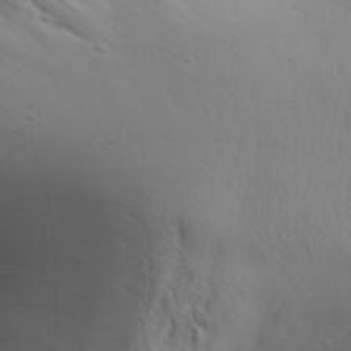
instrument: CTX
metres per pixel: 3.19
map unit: Aa
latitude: 33.0458
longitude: -143.6883
